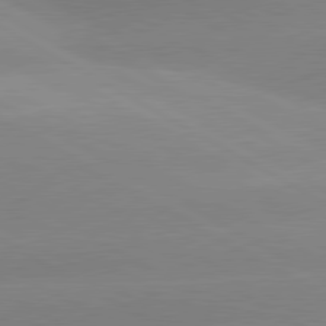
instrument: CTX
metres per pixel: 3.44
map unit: lApd
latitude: 80.5924
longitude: -152.9703
